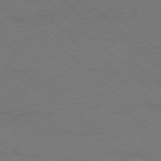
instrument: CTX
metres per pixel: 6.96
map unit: Ap
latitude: -78.6518
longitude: -86.7435
